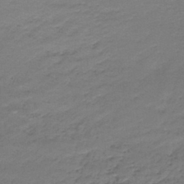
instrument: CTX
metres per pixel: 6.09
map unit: lHb
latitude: -43.0486
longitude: 58.0660
